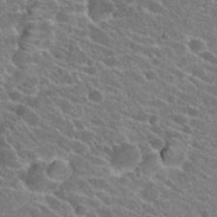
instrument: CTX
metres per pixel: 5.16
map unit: Hto
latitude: 24.3089
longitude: -39.1781
